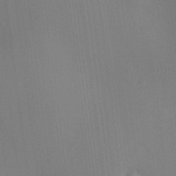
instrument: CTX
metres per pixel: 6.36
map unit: HNhu
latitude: 12.9703
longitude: 11.8800
